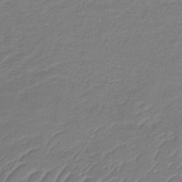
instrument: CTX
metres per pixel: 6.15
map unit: lHb
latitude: -34.5763
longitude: 71.3321
